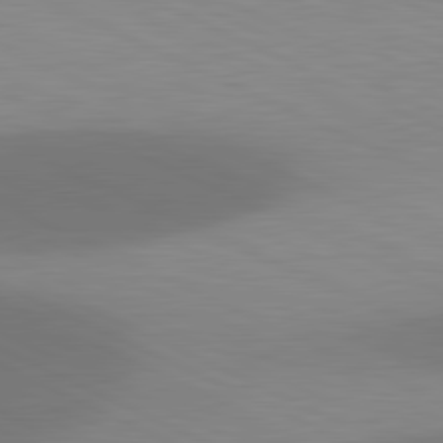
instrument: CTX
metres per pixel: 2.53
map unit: lApd
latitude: 81.3104
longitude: 137.7855
